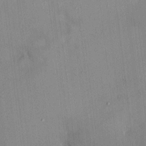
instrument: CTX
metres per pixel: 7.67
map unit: HNhu
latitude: 2.2333
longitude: 8.1606
